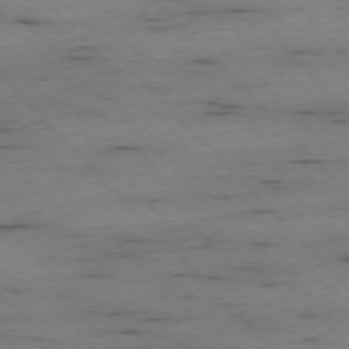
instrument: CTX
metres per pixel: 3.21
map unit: Ap
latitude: -76.4440
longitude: -89.4049
